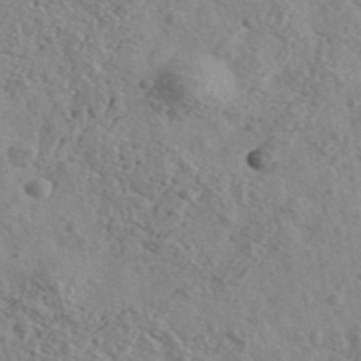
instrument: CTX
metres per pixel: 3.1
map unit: Ave
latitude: 40.8380
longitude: -110.4412
